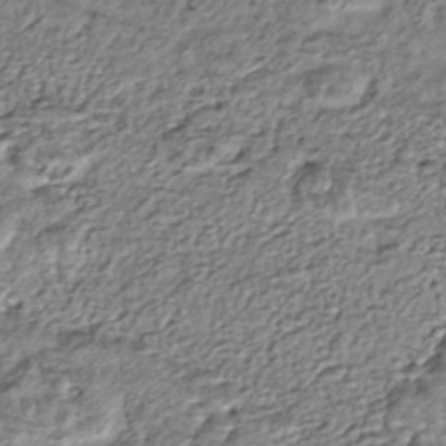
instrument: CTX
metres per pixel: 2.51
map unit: HNhu
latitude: -44.2362
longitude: 106.0094
